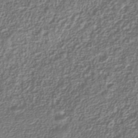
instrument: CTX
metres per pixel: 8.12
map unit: Nhu
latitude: -39.7289
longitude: -84.8569
